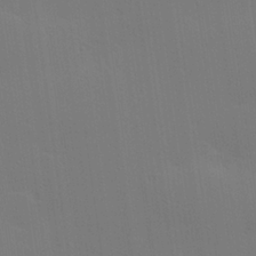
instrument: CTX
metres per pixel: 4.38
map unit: Hve
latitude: 26.7435
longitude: -91.4993
